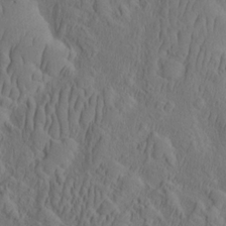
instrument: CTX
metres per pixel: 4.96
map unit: eHh
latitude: -2.6707
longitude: 18.2362
